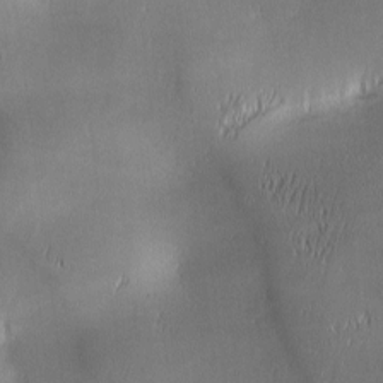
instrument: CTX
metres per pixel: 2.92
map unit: lAa
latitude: 1.7260
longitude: -117.0270
